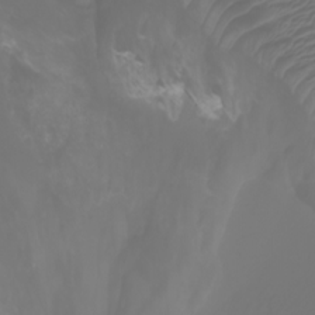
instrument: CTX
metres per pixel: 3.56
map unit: Ht
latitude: -2.7274
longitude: -61.5371
